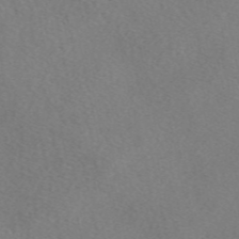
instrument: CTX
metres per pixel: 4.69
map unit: eAb
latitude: 48.6490
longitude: 108.5574
